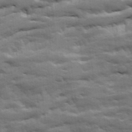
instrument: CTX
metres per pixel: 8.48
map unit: Ave
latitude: 19.3292
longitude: -129.8583
